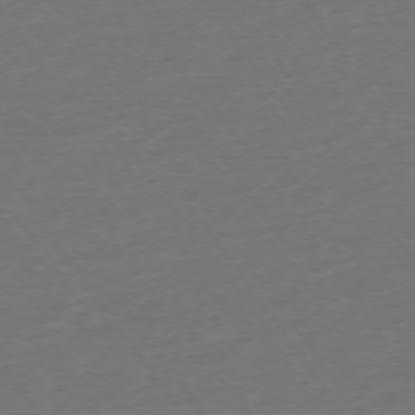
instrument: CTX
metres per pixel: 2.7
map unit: Ap
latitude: -74.6708
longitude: -89.6316
